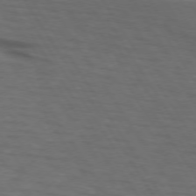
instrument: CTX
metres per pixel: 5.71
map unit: lApd
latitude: 73.3104
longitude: -74.4790
